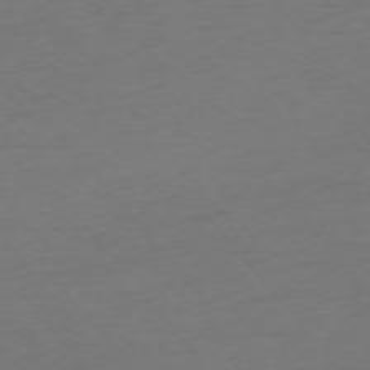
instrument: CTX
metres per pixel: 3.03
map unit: Ap
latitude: -75.3510
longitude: -66.6112
